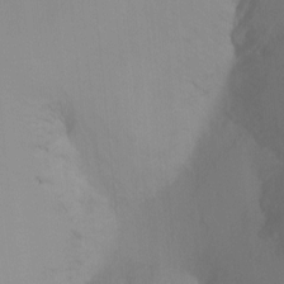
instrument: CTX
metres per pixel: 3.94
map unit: Hto
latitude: -8.3117
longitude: -48.8758
